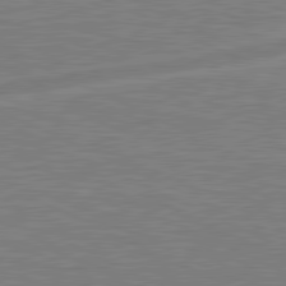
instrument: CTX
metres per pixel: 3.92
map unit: lApd
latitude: 80.9703
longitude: -170.4979
